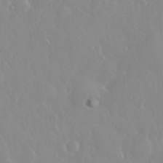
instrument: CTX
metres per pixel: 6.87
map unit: eHh
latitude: 33.2537
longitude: -59.7072
